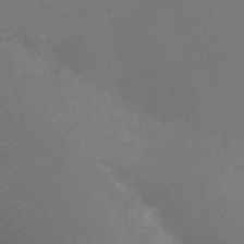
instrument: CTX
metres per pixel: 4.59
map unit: Ht
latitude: -6.3684
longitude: -20.9325
